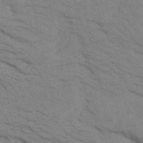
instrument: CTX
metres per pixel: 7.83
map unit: Htu
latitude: -6.5762
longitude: -70.4223
